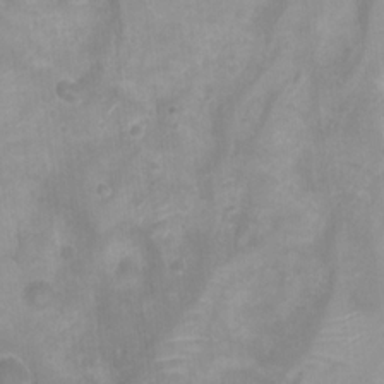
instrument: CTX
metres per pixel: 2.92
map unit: Nhu
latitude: 5.9339
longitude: -17.9339
